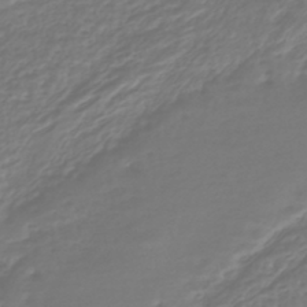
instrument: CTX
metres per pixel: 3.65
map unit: HNhu
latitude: -44.7085
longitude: 98.9164
